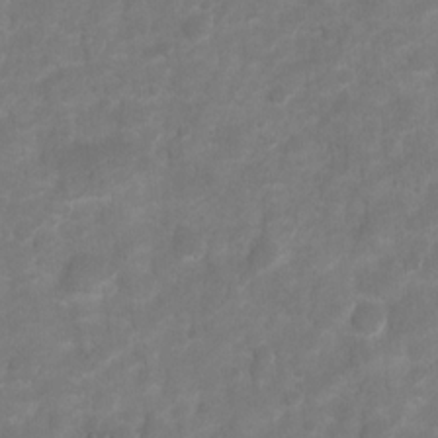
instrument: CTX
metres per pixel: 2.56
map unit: Hto
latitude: 2.7057
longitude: -36.0444
